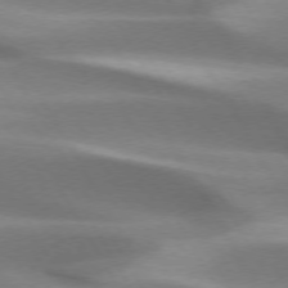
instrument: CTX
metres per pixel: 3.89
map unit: lApd
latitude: 73.5183
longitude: -52.7435
